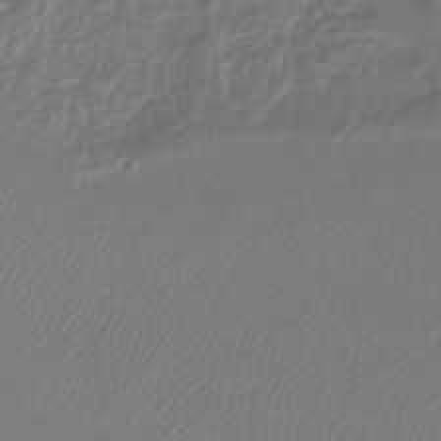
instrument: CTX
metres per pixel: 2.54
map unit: lHb
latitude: -41.7666
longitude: 61.4454
